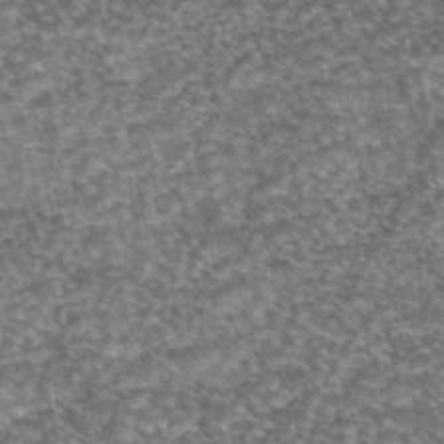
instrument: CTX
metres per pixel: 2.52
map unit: eAb
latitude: 45.3104
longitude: 104.3873
